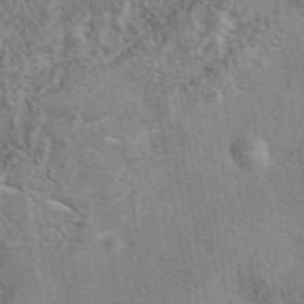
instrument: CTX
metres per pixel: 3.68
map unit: eAb
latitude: 42.3089
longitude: 107.6533
